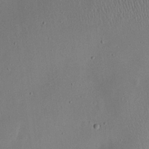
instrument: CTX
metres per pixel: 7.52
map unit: eHh
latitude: 23.5182
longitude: -70.2333
